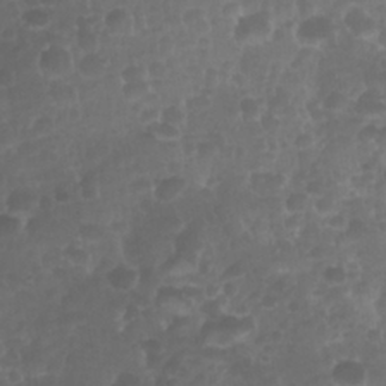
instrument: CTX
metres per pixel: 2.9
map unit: Nhu
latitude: 28.7813
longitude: -55.9906
